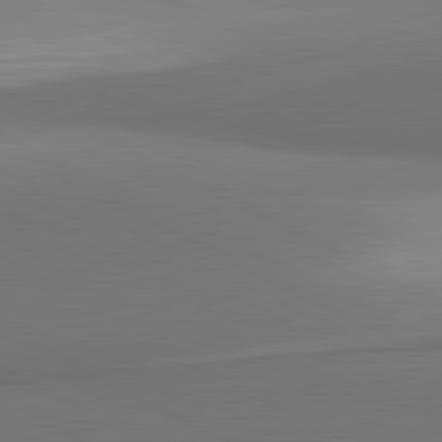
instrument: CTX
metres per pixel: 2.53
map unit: lApd
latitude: 81.6316
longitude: 155.1242
